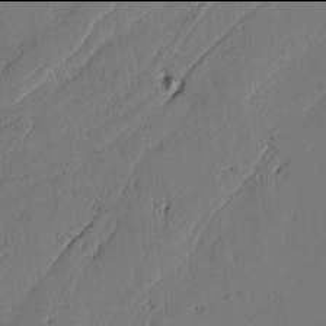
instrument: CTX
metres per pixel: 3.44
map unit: lAvf
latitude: -2.0094
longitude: -106.8191
